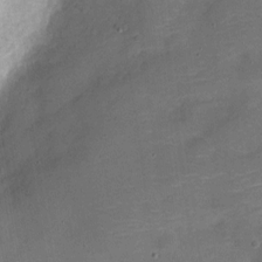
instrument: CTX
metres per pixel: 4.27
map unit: Nve
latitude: -21.4076
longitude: 104.6518
